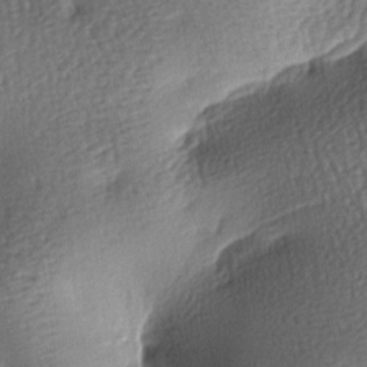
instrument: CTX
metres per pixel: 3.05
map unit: lAa
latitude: -7.9178
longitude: -127.2537
